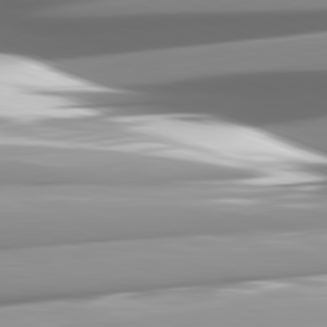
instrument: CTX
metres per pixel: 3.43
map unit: lApd
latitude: 82.1388
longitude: -147.5372
